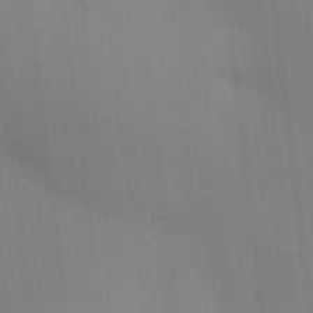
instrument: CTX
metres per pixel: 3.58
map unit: HNhu
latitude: 13.2915
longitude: 11.7856
